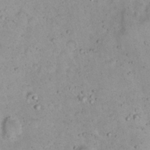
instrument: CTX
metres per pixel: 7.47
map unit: Nhu
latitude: 22.3278
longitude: -69.9717
